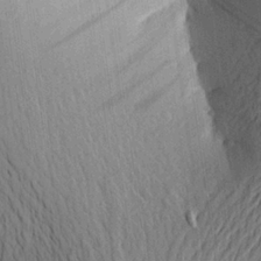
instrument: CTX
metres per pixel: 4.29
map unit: Aa
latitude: 24.8002
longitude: -149.1214
